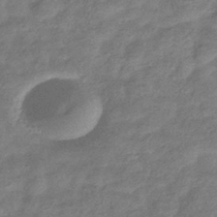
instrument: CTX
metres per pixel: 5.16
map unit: eHb
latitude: -37.6721
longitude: 81.3321
